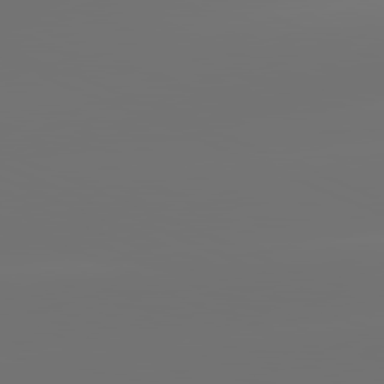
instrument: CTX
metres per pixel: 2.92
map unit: lApd
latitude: 81.9150
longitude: -152.3279
